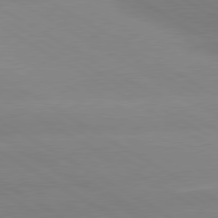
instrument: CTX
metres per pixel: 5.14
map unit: lApd
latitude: 80.2900
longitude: -152.7058
